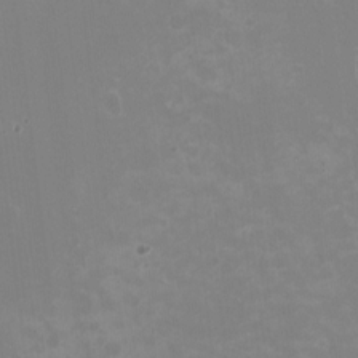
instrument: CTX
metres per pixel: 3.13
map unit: HNhu
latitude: -1.7667
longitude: -5.1970
